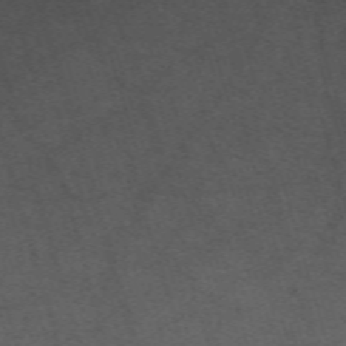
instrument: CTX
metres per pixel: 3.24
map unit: ANa
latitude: 52.0633
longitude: -70.5168
